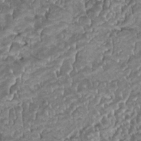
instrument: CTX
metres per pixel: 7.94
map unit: HNhu
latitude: 0.7624
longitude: 0.5385
